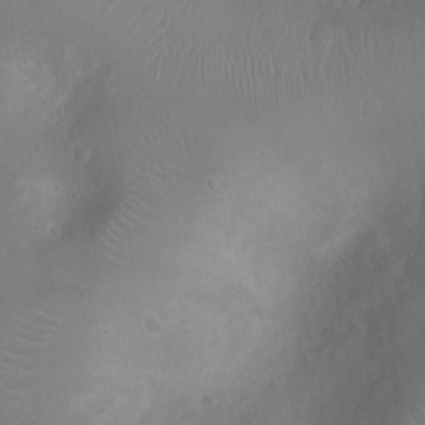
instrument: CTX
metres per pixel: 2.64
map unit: Ht
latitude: -4.4818
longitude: -16.3278
